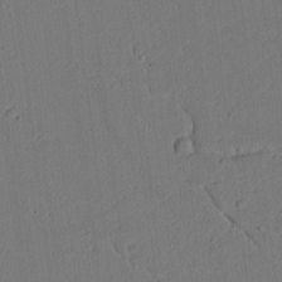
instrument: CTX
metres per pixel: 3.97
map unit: lAvf
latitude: 8.8947
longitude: 166.5574
